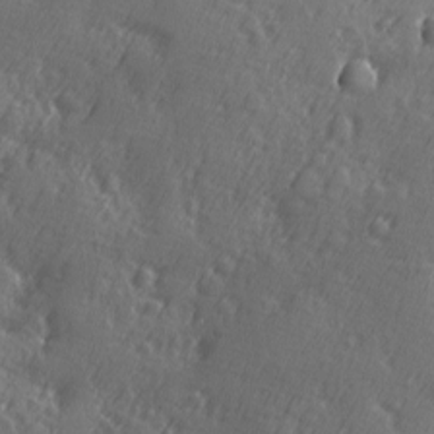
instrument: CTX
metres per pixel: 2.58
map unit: Ave
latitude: -9.3510
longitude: -119.0080
